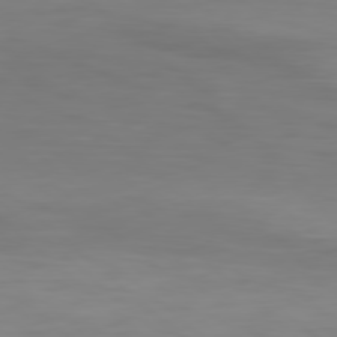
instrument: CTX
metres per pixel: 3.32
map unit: Hpe
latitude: 77.9717
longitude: -124.8569
